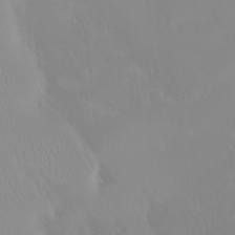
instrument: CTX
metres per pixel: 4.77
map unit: eHh
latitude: -1.7856
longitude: 19.7100
